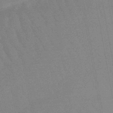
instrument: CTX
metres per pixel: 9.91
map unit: lHb
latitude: -48.5574
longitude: 74.9164
